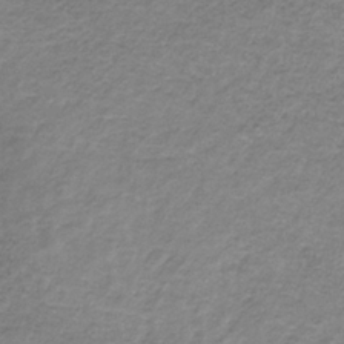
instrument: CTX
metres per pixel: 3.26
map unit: HNb
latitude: -33.6722
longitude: 60.5196
